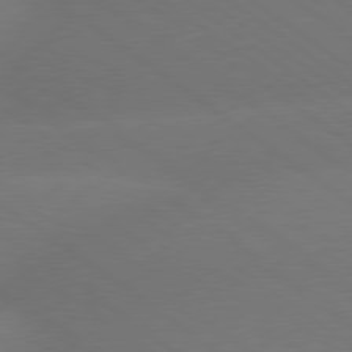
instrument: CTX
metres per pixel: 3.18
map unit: lApd
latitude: 79.1026
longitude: -151.4993
